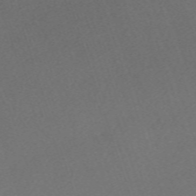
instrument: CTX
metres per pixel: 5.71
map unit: eHh
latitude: -62.4629
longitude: 53.5021
